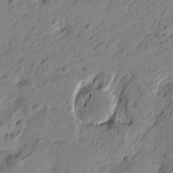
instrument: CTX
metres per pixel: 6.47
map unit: Htu
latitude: -5.4265
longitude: -179.4805
